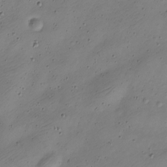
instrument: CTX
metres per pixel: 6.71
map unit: Nve
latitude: -23.1998
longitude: 106.2551
